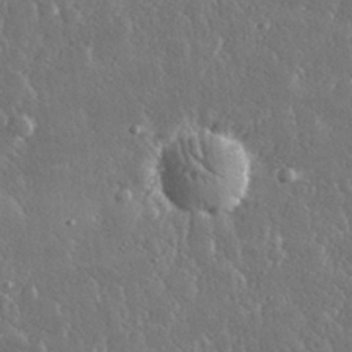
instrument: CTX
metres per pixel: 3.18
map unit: lHvf
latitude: 30.8758
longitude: -92.3089
